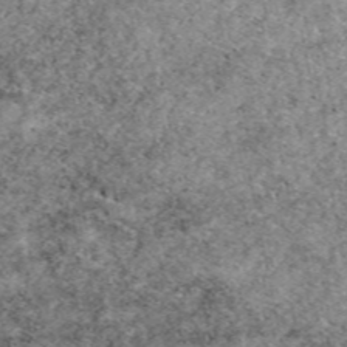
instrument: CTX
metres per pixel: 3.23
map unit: eAb
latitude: 49.4804
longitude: 107.8234
